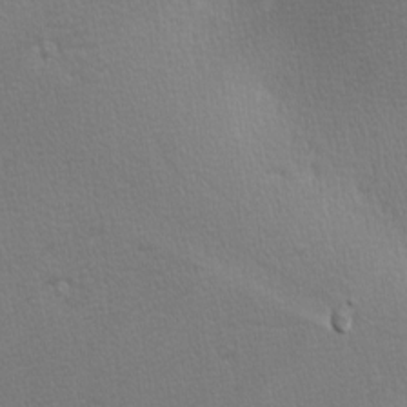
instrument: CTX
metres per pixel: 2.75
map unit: lAa
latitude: -10.3495
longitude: -125.4615
